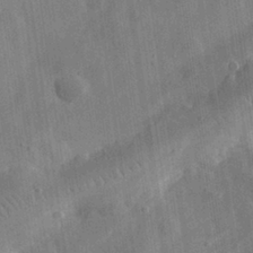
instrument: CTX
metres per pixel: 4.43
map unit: eHh
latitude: 30.8758
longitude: -77.8961
